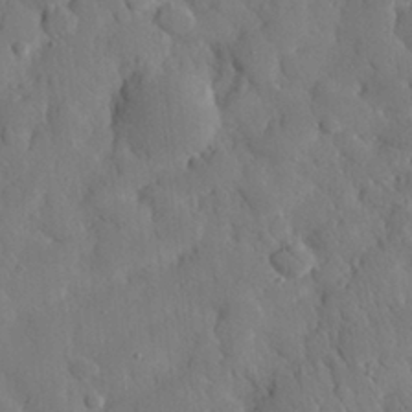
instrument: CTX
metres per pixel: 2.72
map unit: eHh
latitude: 29.5371
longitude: -77.6127
